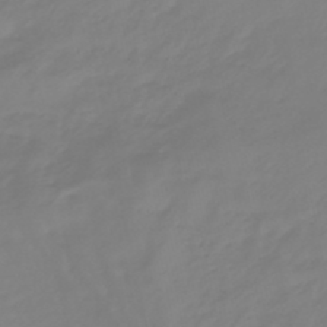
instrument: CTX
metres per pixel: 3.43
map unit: eHb
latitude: -46.2550
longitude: 81.4266
